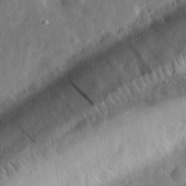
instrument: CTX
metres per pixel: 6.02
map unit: eHh
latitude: 30.8947
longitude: -75.3671
